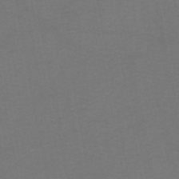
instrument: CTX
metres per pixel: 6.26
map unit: HNhu
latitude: -49.2187
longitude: 99.8800
